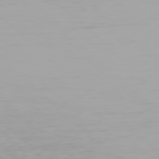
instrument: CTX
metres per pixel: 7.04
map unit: Hpe
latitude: 77.8394
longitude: -137.3482
